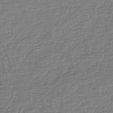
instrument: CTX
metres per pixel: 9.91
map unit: eHh
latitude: -40.3117
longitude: -28.1389
